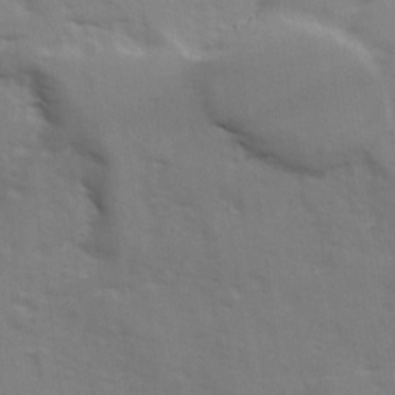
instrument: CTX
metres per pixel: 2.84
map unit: Ave
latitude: 12.5357
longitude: -102.6490
